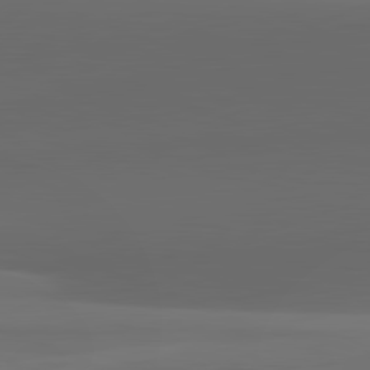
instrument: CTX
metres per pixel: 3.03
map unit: lApd
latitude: 81.9717
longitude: 143.4643
